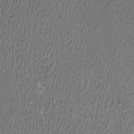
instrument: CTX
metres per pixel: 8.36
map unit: HNhu
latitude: 0.5734
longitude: -0.5357
